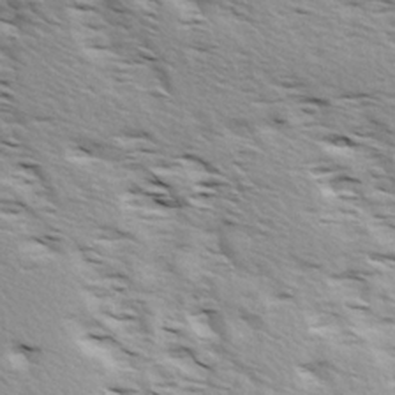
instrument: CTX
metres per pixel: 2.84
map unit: Ave
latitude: 14.6680
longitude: -103.8583
